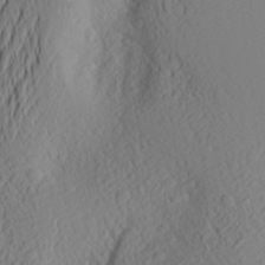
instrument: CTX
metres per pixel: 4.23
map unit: Aa
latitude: 25.8394
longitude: -146.8191
